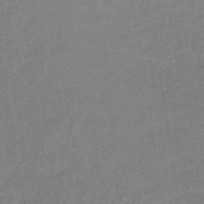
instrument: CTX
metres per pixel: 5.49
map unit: lHb
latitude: -32.3307
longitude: 66.5763
